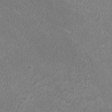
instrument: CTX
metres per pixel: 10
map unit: HNhu
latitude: -0.8786
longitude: 0.7275
